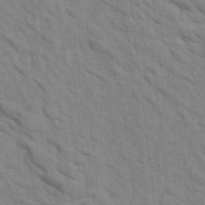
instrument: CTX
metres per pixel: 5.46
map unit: Htu
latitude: 1.4615
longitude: 143.4832
